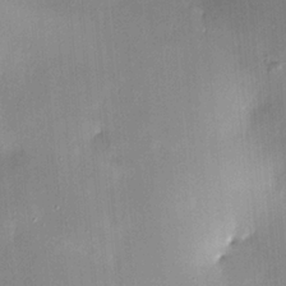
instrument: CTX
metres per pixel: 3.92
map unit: HNhu
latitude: 4.3467
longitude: 8.5007
